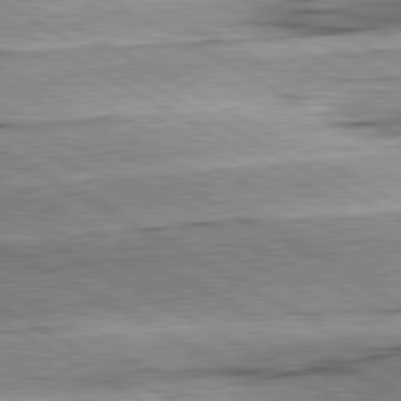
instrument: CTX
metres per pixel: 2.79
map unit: lApd
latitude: 80.6301
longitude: -156.7246
